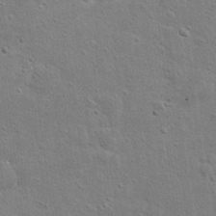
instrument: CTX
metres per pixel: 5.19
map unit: Hto
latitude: 11.1781
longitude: -37.0080
